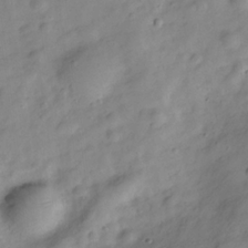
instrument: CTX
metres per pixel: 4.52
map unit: Hve
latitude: -28.7085
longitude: 93.2376
